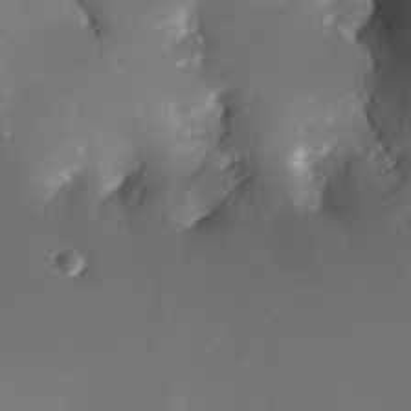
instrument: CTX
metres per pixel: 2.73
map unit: Nhe
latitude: -32.6708
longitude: -115.6504
